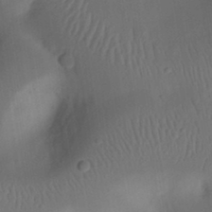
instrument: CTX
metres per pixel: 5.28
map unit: eHh
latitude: 23.5371
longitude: -70.6868
